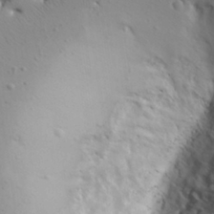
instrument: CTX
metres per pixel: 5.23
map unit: Aa
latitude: 31.3104
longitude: -143.2726
